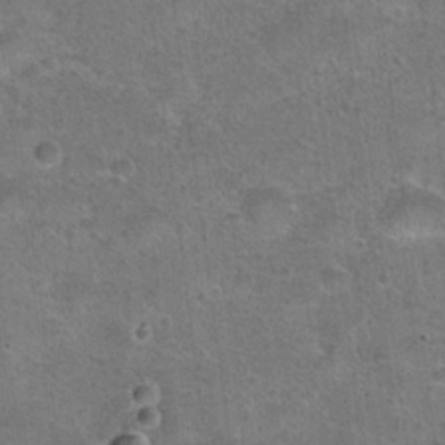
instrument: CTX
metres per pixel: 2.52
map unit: Hto
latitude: 23.0458
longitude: -49.4426
